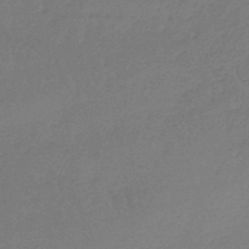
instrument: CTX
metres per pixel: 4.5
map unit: lHb
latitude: -44.9542
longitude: 69.7477
